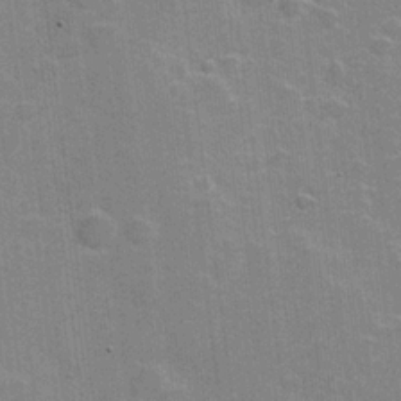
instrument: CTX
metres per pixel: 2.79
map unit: Hve
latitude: 18.3089
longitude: 151.8233
